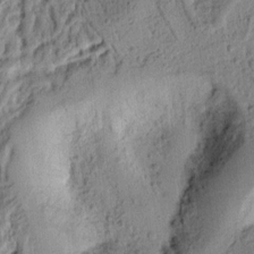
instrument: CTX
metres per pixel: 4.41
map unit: Ht
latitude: 8.7813
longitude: -75.4615
